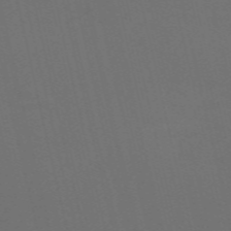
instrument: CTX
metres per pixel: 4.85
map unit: Nve
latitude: -59.6721
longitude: 61.0486
